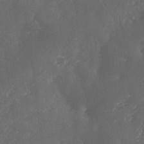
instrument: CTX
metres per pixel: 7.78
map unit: Ave
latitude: 1.8205
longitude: -111.6127
